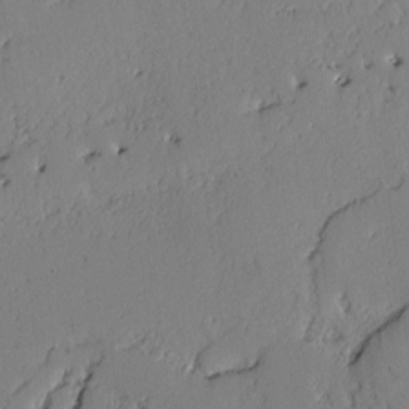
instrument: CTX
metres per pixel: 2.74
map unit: lAvf
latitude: -2.1416
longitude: -106.1389
